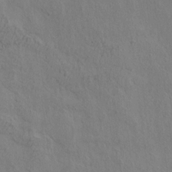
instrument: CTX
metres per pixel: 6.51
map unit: eHh
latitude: 3.6316
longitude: -78.1200
